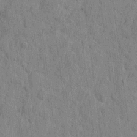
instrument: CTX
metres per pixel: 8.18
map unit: eHh
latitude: 9.1970
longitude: -65.9339
